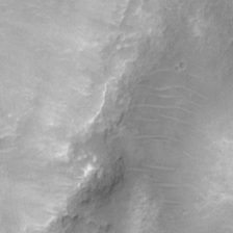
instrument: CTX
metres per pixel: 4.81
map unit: Nhu
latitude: -12.3684
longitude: -23.1970
